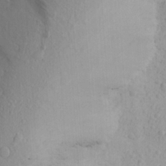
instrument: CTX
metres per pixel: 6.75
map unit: Aa
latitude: 25.3103
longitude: -146.4979
